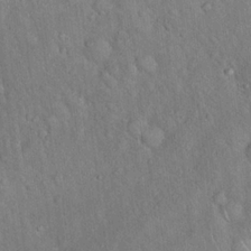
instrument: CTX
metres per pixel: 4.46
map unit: Hto
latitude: 18.1955
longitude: -52.9325
